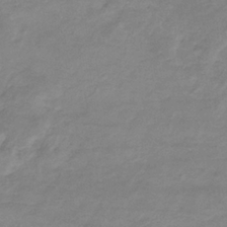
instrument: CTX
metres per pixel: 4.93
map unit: eHb
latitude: -33.5399
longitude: 71.5021
